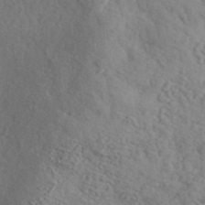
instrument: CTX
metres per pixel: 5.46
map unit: ANa
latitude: 42.4790
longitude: 52.6896
